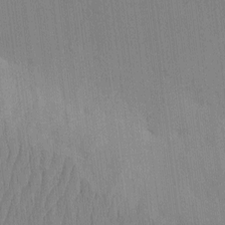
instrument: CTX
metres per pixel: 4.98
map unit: eHh
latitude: -3.8611
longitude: 14.5952
